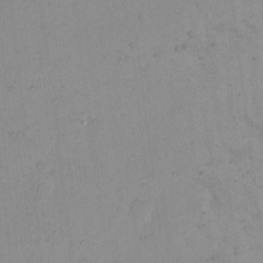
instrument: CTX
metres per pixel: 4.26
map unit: Hto
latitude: 7.9339
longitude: -59.4804
